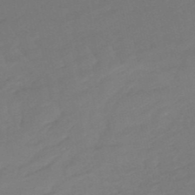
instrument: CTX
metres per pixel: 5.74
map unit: lHb
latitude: -49.5588
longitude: 83.2565
